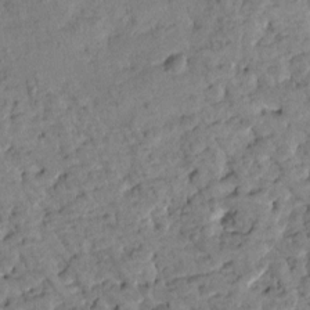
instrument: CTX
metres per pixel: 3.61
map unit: Htu
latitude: 1.3670
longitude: 179.7855
